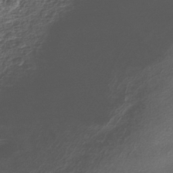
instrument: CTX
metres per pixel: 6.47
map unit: Nhe
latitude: -42.1227
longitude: -111.1592
